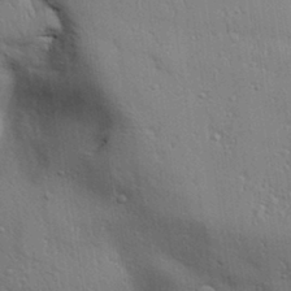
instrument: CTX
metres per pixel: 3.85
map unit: Aa
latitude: 31.5371
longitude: -144.7624
